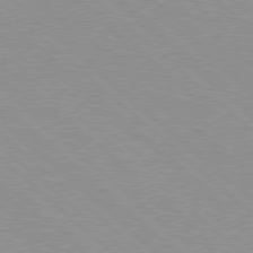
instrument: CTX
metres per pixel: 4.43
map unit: Hpe
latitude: 77.9150
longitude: -153.9528
